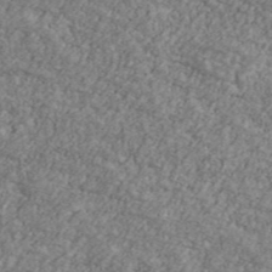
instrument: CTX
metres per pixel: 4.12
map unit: Ave
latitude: 41.6127
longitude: -110.8758
